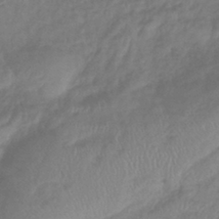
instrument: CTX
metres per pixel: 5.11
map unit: lHb
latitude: -41.9367
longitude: 81.5210
